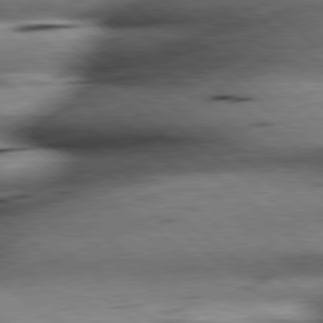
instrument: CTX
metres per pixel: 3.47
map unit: lApd
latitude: 79.2537
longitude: -140.3278
